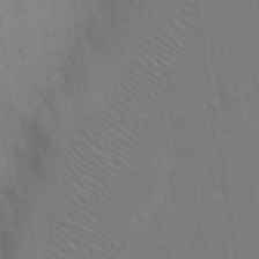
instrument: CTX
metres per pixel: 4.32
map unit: Hto
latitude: 14.2145
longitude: -57.7071
